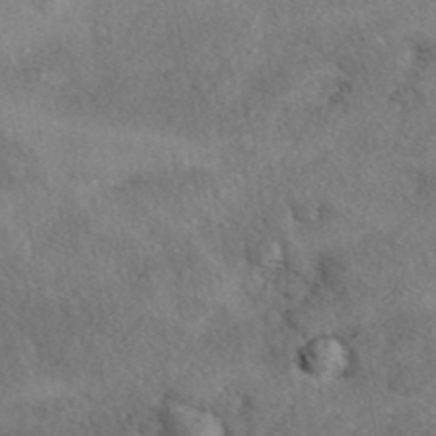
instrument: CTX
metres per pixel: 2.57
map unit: eAb
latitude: 39.8772
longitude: 112.7274
